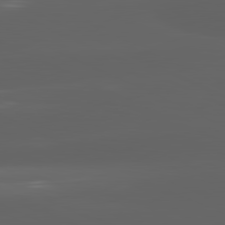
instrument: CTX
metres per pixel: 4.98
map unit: lApd
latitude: 81.4426
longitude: -146.1200
